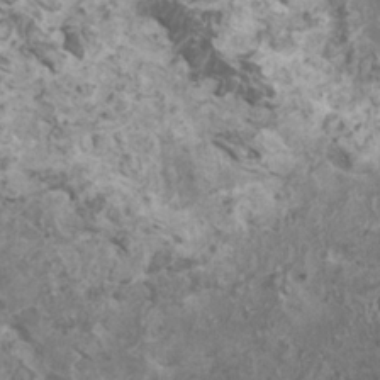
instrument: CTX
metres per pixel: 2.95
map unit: HNhu
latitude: 1.8016
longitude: 0.8408
